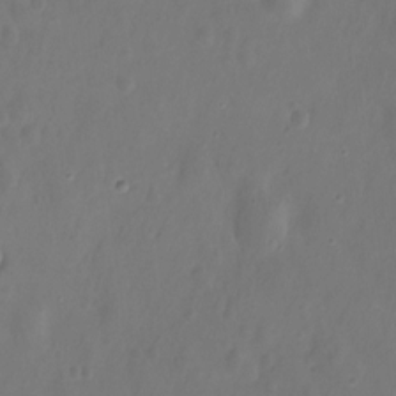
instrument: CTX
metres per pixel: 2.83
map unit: Hto
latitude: -12.4251
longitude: -39.8205
